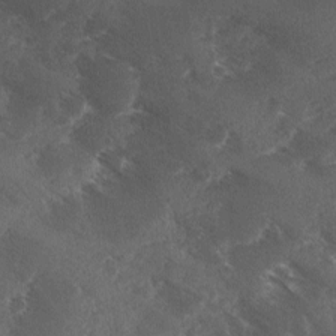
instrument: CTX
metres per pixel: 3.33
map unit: Ave
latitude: 0.6868
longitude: -111.4805
